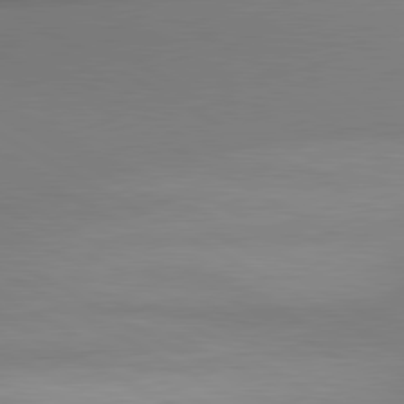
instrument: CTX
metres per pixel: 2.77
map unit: lApd
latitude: 80.5357
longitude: 133.6722
